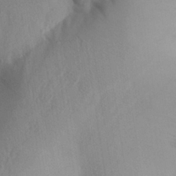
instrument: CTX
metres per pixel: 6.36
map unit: Aa
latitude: 27.0270
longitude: -147.9717
